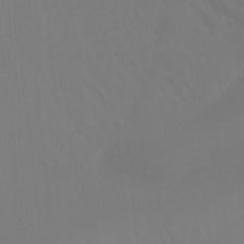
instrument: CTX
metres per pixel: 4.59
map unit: Htu
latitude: -14.8975
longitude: -47.7261
